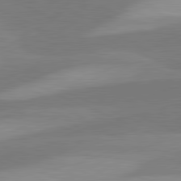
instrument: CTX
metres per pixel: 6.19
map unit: lApd
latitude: 81.4615
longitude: 124.9353
